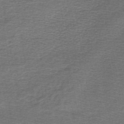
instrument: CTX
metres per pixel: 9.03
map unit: lHb
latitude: -45.1431
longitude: 57.5021
